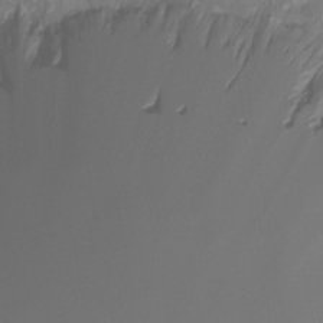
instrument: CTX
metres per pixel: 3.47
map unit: Ht
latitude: -15.8423
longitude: -49.2348
